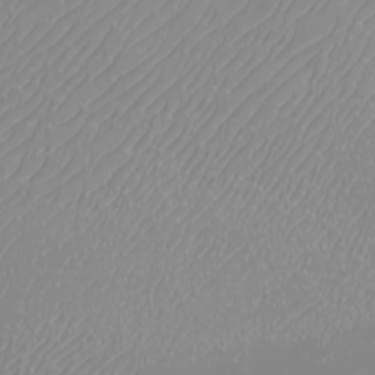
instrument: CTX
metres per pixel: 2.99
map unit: eHh
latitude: -6.2739
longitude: -88.3846
